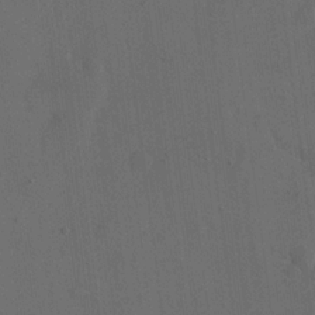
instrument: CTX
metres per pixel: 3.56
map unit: eHh
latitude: 18.6112
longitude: -65.3671
